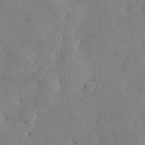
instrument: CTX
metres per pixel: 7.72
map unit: lHvf
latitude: 24.4601
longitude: 143.1998
